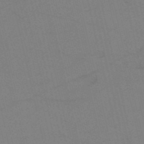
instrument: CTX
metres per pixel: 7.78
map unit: HNb
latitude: -53.0864
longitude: -47.6505
